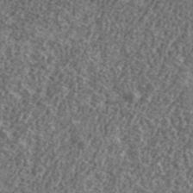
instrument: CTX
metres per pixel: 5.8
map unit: lHvf
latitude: 40.9702
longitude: -90.2334
